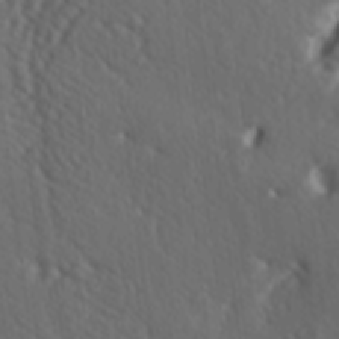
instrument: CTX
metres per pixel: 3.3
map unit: lAa
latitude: -7.4643
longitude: -124.0255
